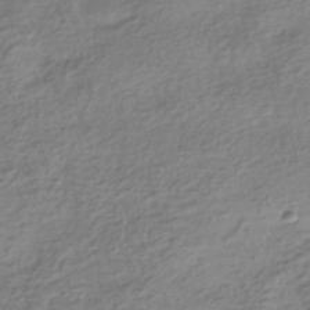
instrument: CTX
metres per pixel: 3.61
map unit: HNhu
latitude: -42.6518
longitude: 99.4265
